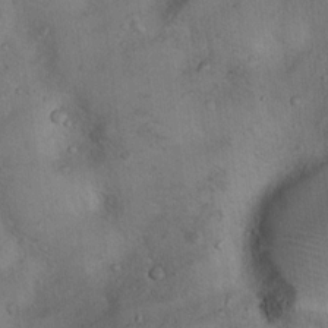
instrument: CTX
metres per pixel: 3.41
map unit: Nhu
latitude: 13.1025
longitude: -27.3860
